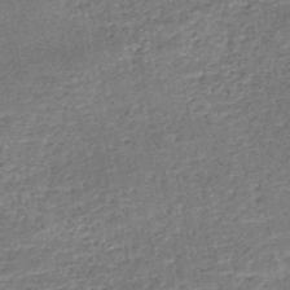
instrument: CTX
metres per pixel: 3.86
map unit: HNb
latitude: -51.0297
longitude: -49.3482
